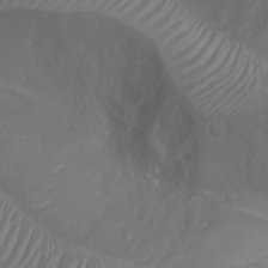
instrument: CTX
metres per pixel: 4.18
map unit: Nhu
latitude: -6.8219
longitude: -89.9339
